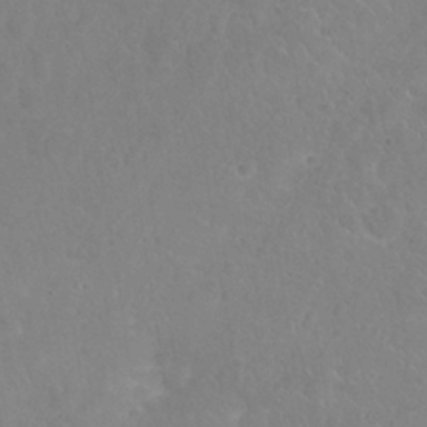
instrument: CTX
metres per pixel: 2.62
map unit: Nhu
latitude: 25.3292
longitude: -54.5735
